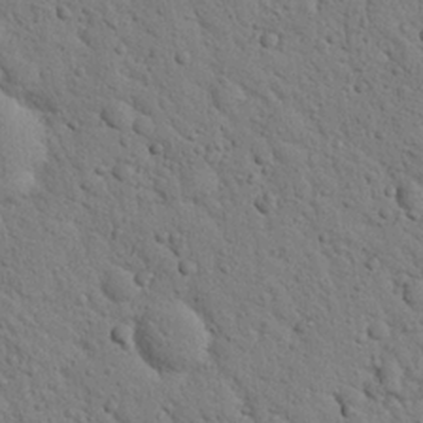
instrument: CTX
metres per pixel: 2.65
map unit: Nhu
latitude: 22.4979
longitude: -76.9136
